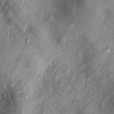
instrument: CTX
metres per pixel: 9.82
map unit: Nhu
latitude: 9.8772
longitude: -25.3103
